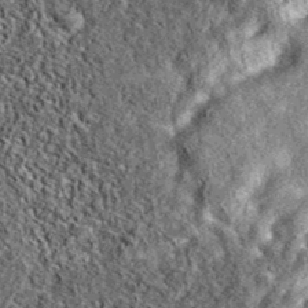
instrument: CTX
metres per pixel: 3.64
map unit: eAb
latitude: 37.9339
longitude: 106.6329
